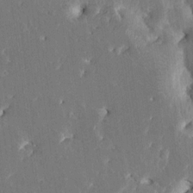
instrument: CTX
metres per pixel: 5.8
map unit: HNhu
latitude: 5.2537
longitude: -6.3089
